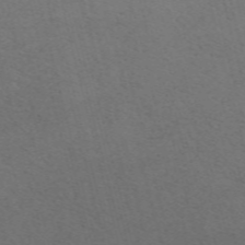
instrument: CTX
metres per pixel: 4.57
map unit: ANa
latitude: 51.9906
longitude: -71.5182
